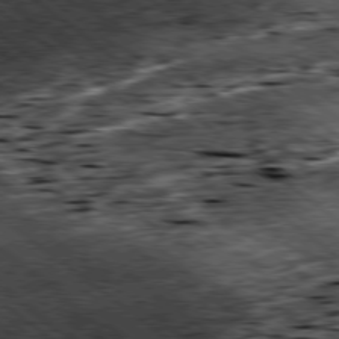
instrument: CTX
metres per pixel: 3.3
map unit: Ap
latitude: -79.3131
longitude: -51.3481
